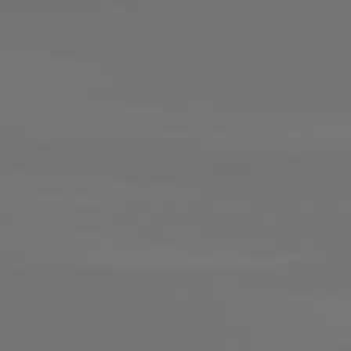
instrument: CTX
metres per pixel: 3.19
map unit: lApd
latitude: 81.8205
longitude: 155.2754
